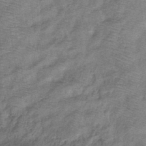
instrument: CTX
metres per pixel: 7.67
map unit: eHb
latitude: -39.5210
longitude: 80.7652
